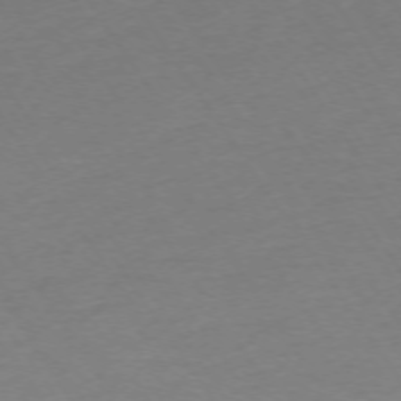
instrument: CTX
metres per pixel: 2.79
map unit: Ap
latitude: -73.8800
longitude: -85.5371
